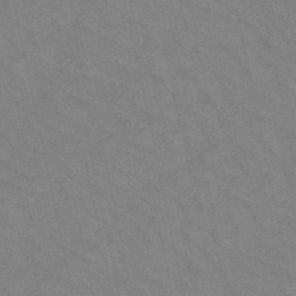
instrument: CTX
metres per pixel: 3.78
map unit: HNb
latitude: -45.0864
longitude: -41.6127
